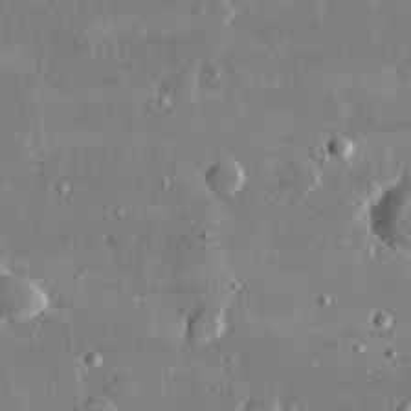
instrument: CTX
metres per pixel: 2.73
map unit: lHvf
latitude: 31.1781
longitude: -89.6505
